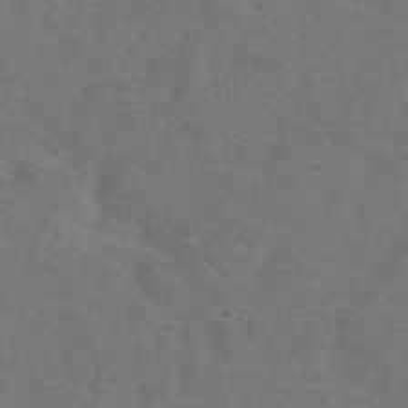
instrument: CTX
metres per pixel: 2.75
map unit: Hve
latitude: -34.1606
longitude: 91.0109
